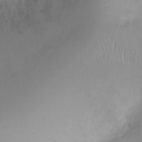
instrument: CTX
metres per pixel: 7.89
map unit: Ht
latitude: -0.9164
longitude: -19.0647
